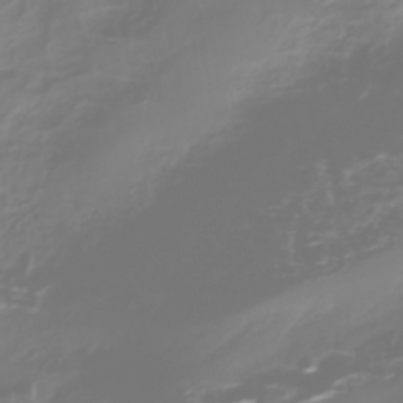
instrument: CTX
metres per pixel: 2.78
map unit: Nhe
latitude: -45.7100
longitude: 153.8989
